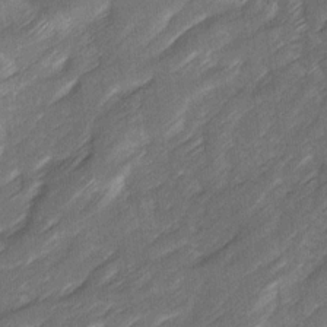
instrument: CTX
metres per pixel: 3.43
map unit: Ave
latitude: 16.1389
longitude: -136.1956
